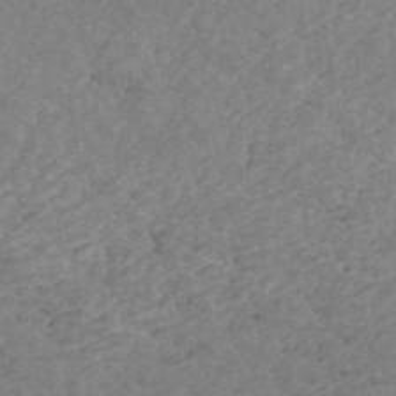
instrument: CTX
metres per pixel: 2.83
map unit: ANa
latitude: 44.7057
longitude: 24.7085
